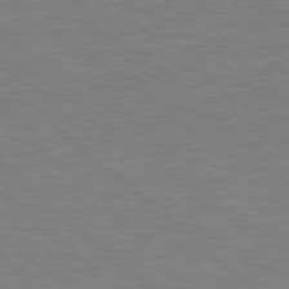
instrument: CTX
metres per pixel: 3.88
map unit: Hpe
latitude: 78.7058
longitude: -150.2522
